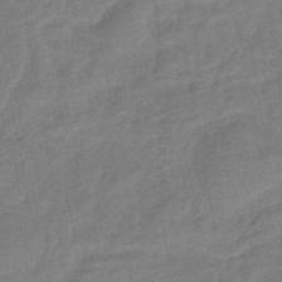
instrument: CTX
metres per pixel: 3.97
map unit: eHb
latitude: -42.2928
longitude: 82.9164
